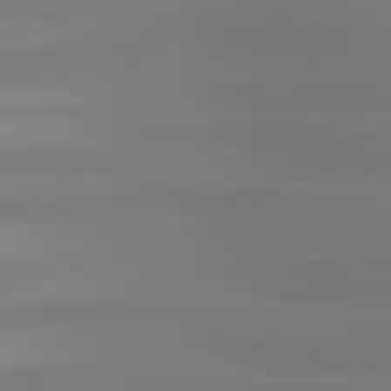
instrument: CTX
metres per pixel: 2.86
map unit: lApd
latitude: 80.9892
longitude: -139.9528
